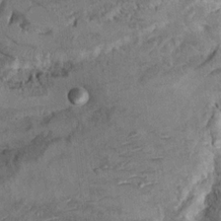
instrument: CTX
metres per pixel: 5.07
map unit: Hto
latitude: 9.2915
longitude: -36.1200
